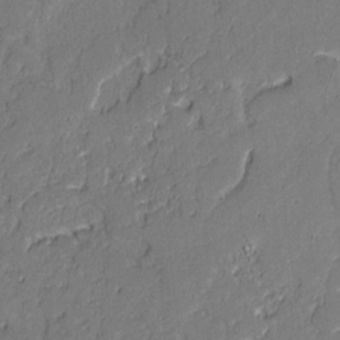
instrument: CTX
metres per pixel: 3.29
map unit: lAvf
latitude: -0.8219
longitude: -106.6679
